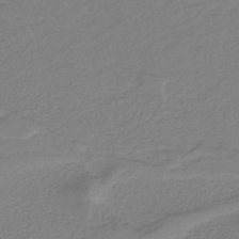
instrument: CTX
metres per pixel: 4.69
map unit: lHb
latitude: -42.1794
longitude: 51.9745
